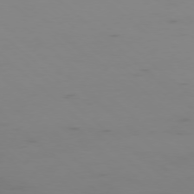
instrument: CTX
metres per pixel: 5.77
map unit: Ap
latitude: -77.4454
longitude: -67.0836
